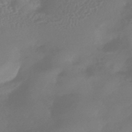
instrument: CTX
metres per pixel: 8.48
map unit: HNhu
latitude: -43.7855
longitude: 92.1795
